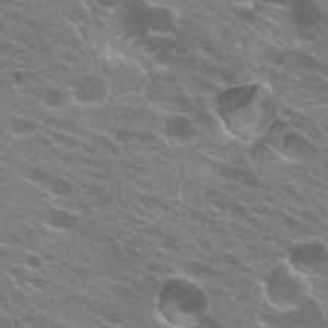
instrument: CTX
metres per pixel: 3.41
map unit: Hto
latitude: 24.3845
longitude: -37.4993
